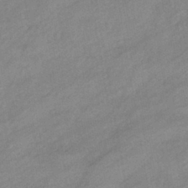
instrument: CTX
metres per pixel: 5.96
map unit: eHb
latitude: -40.7463
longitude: 83.8422
